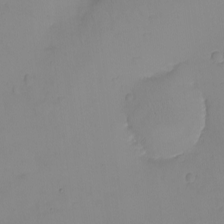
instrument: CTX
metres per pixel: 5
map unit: eHh
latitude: -9.3321
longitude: -66.2522
